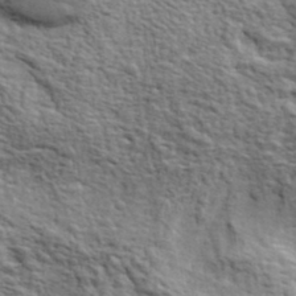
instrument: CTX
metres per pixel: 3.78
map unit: eHh
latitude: 36.8380
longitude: -81.9528
